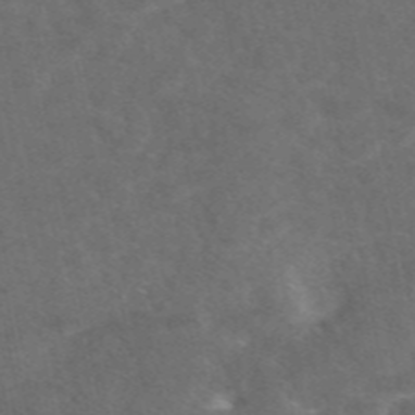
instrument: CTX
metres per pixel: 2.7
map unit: eAb
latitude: 47.8395
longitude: 116.9541
